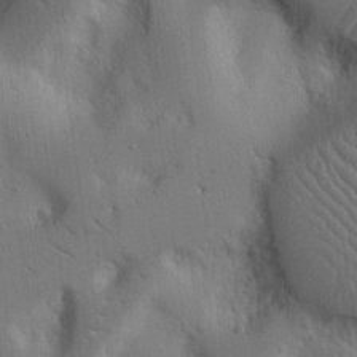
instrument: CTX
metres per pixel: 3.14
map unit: Nhu
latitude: 14.4412
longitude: -79.0081
